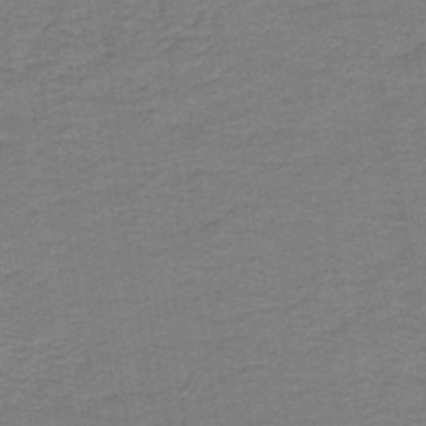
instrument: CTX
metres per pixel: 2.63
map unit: HNb
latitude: -45.9178
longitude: 52.1039
